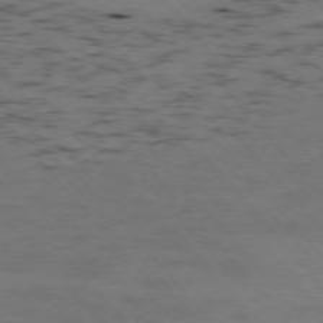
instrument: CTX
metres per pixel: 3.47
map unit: Ap
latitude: -76.2173
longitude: -61.5560
